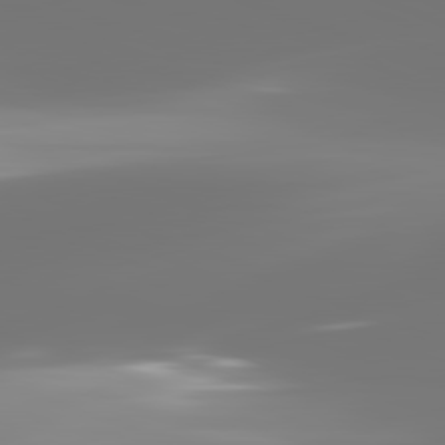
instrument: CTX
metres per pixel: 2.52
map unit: lApd
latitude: 82.1766
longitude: -150.7813
